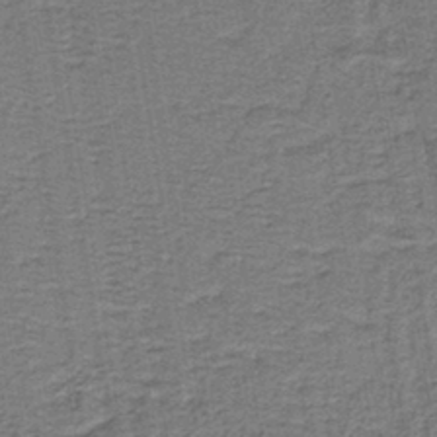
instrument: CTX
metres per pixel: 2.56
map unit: lHb
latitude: -40.7463
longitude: 55.2187
